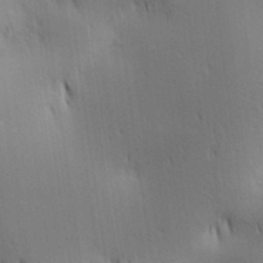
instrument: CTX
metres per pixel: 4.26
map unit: lAa
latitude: 11.3293
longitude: -108.1766
